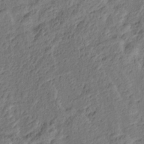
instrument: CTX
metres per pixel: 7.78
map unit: Nve
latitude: -7.0864
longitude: 174.5384
